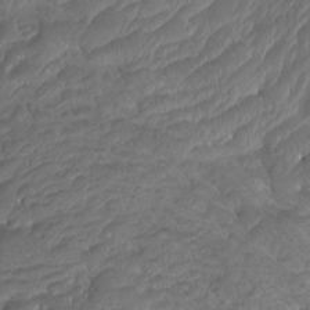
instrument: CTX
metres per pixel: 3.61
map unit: Htu
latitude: -10.9353
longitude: -72.8380
